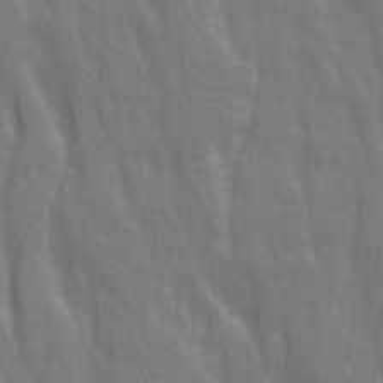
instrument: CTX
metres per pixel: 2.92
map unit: Ave
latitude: 20.6491
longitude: -134.1955
